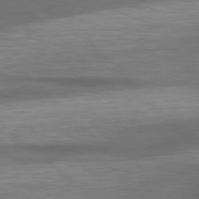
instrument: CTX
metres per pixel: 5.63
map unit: lApd
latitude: 79.1403
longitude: -115.8394
